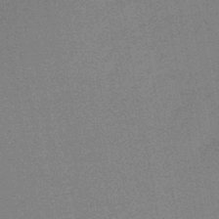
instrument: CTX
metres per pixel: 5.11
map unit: lHb
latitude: -48.5574
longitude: 74.8219
